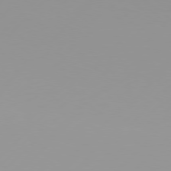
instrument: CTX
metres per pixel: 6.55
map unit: Hpe
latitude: 77.0647
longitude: -138.5168
